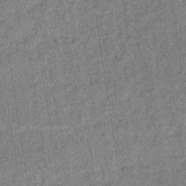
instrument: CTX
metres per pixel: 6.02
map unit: lHb
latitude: -35.6533
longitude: 63.6722
